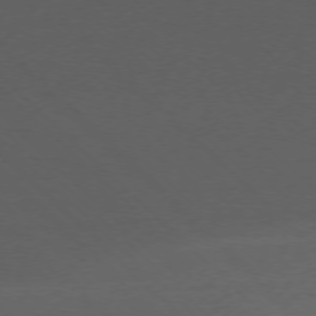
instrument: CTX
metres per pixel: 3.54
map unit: Ap
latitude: -76.8597
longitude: -57.7827
